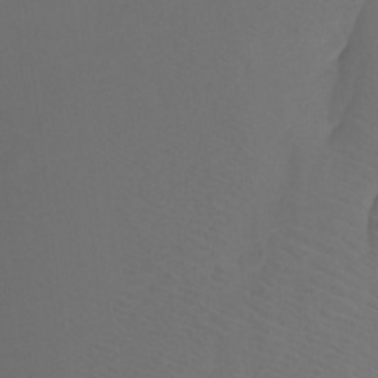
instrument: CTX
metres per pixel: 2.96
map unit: Nhu
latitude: -7.4076
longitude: -69.1214
